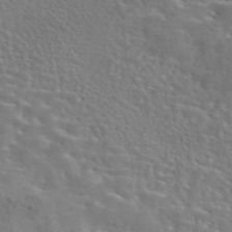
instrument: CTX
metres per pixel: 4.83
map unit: eAb
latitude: 44.9513
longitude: 125.4832
